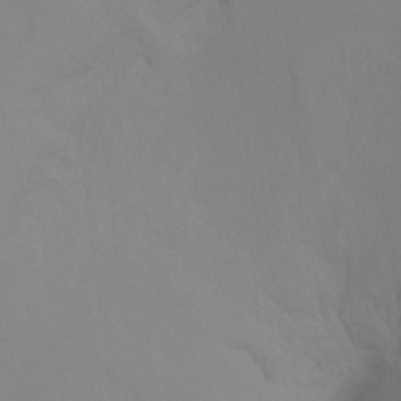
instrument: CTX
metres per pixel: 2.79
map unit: Ht
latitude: -8.5763
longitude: -33.2726
